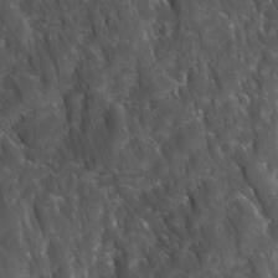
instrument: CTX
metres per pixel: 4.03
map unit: Ave
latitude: 15.8206
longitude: -132.4790
